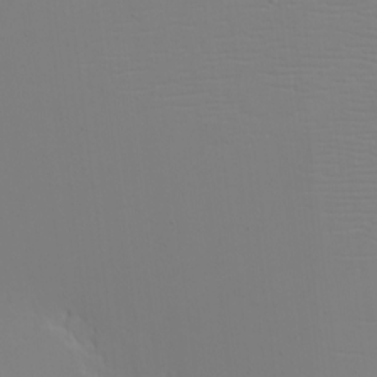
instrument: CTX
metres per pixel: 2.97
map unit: eHh
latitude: -5.3320
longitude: -83.6127
